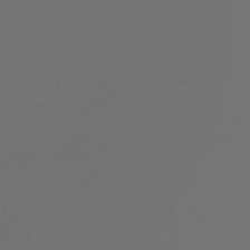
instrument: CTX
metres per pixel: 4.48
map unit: eHh
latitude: -43.1242
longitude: -33.1970
